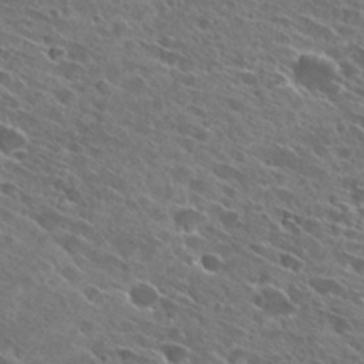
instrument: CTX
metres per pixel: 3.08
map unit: Hto
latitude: 27.9339
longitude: -43.5749
